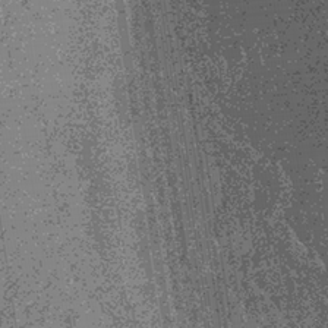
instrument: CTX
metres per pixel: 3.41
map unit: lHb
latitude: -37.0675
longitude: 67.9367
